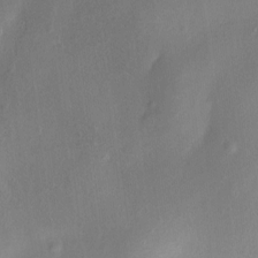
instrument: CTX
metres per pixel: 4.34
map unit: Nhu
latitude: -13.2376
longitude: -39.2348
